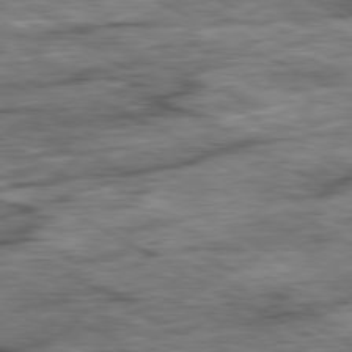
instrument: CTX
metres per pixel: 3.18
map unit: Ap
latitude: -80.8975
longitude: -89.5372
